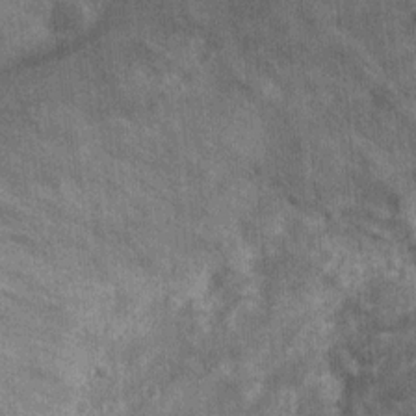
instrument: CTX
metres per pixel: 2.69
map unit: Ht
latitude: 2.5168
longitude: -19.2726
